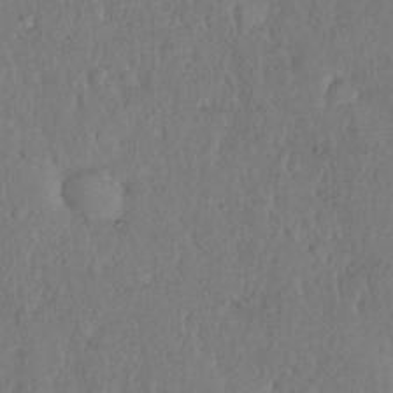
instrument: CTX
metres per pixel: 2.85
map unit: eHh
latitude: 18.4034
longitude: -62.4790
